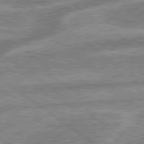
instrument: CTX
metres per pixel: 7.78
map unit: lApd
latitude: 79.5938
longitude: -168.6869
